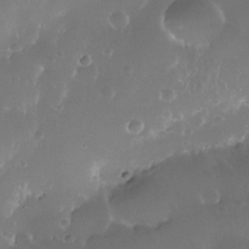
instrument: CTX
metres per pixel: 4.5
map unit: Nhe
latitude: -35.8989
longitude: -131.1781
